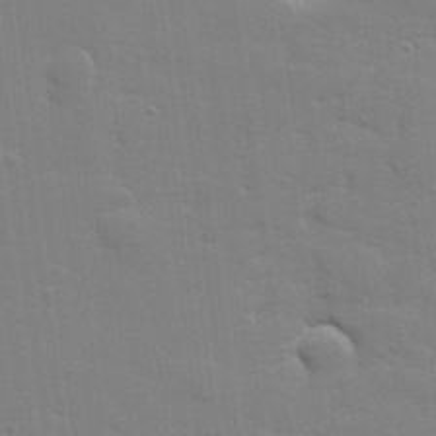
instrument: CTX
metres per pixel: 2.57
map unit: lHvf
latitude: 24.5545
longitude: 142.0661
